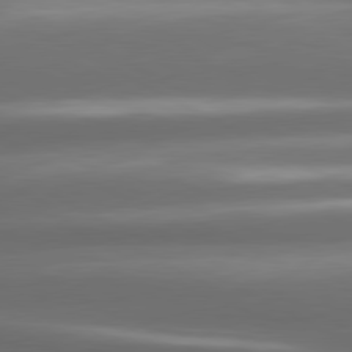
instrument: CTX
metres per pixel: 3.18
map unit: lApd
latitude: 80.6679
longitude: -141.5560
